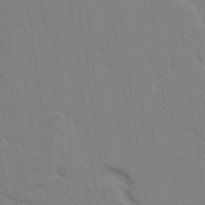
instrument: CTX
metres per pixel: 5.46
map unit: Ave
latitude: 23.6316
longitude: -130.4034
